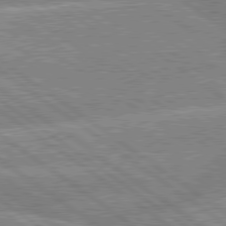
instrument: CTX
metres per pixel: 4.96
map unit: lApd
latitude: 79.4805
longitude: -156.8946
